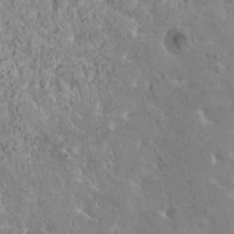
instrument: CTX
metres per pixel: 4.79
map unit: HNhu
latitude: 5.8394
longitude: -0.8947
